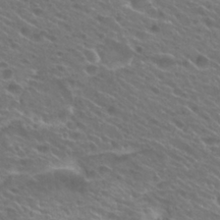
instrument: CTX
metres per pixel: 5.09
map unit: Hto
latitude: 25.8394
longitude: -39.9717
